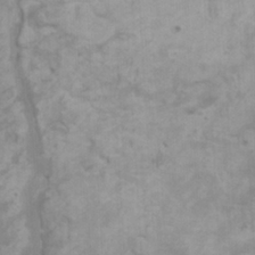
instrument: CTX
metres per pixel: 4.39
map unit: HNhu
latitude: 2.0255
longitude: -2.4601
